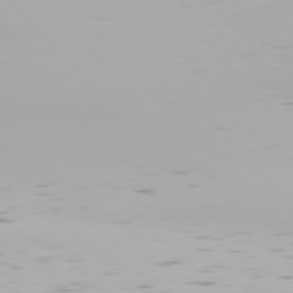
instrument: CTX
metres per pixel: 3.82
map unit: Hpe
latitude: 76.4601
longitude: -134.8569
